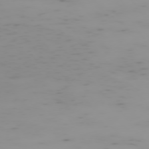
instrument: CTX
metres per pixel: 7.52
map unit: Hpe
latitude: -74.6897
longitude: 7.8989
